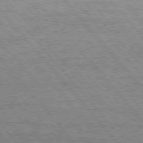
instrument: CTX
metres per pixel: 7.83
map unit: Hpe
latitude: 75.9717
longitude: -144.1200
